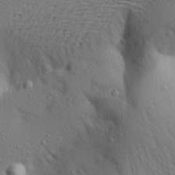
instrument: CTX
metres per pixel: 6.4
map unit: Aa
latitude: 26.9703
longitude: -148.5357
